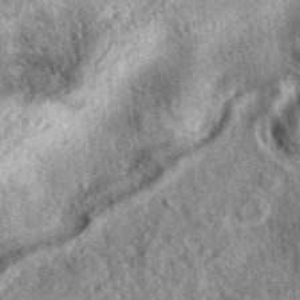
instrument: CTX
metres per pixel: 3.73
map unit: eAb
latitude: 39.7827
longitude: 106.3873
